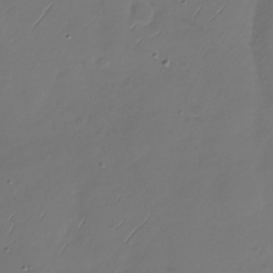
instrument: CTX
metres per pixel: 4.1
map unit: Nhu
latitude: -29.0298
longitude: -59.8205
